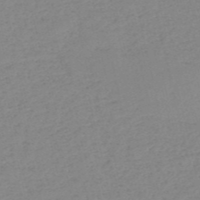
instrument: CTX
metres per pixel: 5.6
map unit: HNb
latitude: -54.0661
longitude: -38.8947
